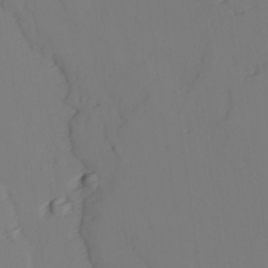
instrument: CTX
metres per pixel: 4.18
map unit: lAvf
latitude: 26.1011
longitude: -111.2159
